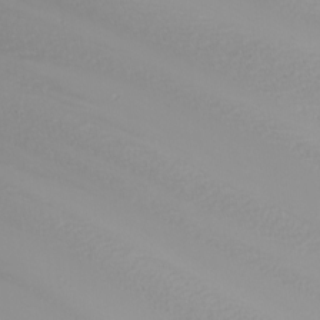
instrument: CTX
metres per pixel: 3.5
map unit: Nhu
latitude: -7.1809
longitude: -90.4979
